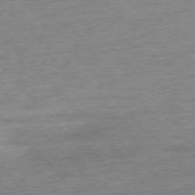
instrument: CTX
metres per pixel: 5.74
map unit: Hpe
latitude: -77.0864
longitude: -14.8758
